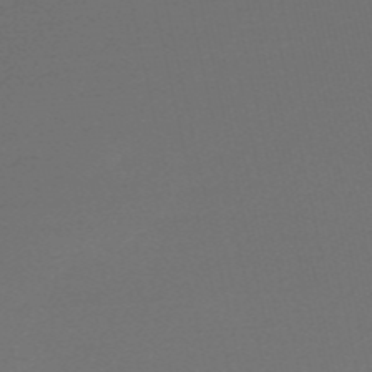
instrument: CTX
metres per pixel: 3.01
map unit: HNb
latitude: -55.0487
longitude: -41.0080
